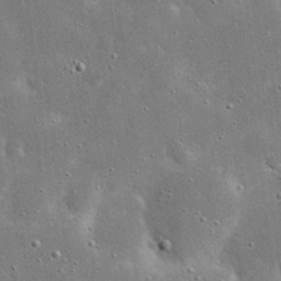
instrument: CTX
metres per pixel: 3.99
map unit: eHh
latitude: 21.0837
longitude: -67.4426
